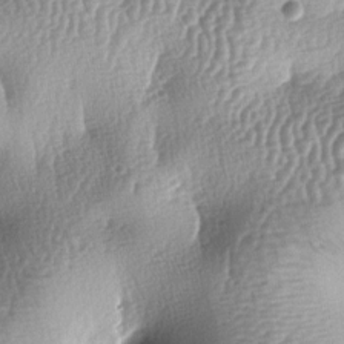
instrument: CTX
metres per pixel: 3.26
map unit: lAa
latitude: -6.5385
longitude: -127.4993
